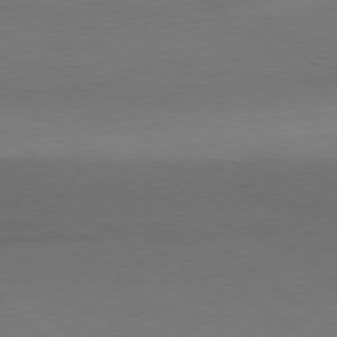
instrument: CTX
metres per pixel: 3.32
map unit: Ap
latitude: -78.9352
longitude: -54.8002
